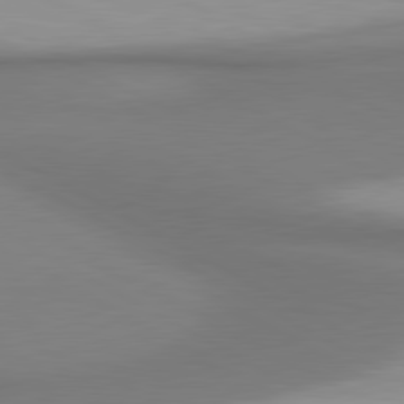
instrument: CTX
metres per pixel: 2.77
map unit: lApd
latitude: 80.9136
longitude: 174.6896
